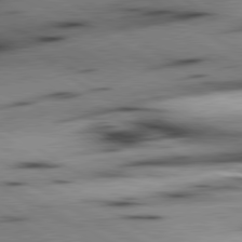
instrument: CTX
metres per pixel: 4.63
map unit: lApd
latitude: 80.1200
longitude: 163.6344
